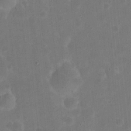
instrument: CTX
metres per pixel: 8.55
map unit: eHh
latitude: 21.6316
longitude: -63.1215
